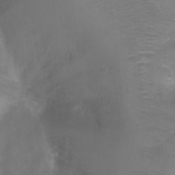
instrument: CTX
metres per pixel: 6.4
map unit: Ht
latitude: -6.0850
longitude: -28.2900
